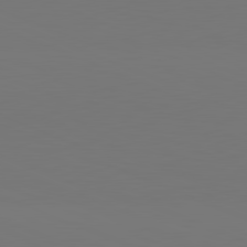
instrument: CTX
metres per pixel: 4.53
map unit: lApd
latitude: 81.7261
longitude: 146.1794
